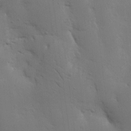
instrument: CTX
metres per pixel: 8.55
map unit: Nhu
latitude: 16.3656
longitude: -78.2712
